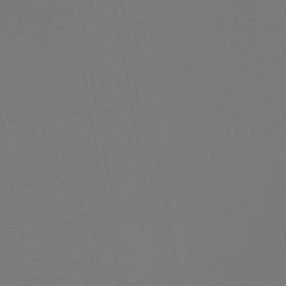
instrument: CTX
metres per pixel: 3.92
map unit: HNb
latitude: -47.1242
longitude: -43.1214
